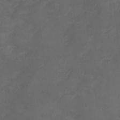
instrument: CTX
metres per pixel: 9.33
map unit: Ht
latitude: 1.5749
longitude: -22.6490
